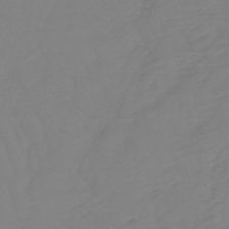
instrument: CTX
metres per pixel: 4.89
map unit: lHb
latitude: -49.5777
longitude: 76.3306
